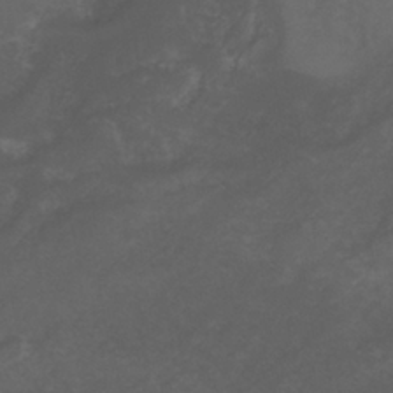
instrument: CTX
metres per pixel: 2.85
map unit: ANa
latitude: -38.5196
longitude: 94.6518
